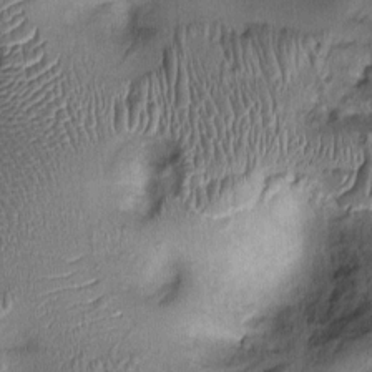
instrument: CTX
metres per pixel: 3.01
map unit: Ht
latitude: -1.8234
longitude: -14.3279
